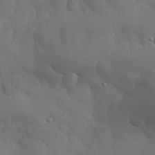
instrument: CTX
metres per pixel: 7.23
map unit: eHh
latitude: 30.5735
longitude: -82.4223
